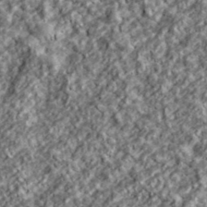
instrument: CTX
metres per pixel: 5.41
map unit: lHvf
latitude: 39.0458
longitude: -89.7261
